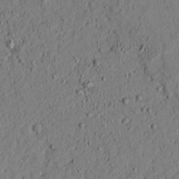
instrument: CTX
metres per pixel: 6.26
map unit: lAvf
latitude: 4.8380
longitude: 167.5210
